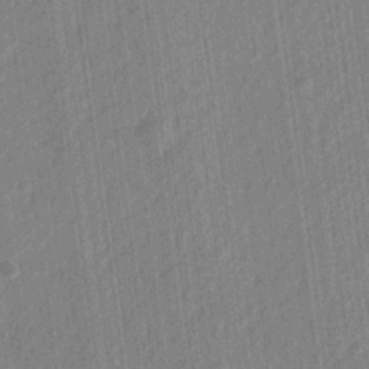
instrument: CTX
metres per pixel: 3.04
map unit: lHvf
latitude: 23.2537
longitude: 144.6141
